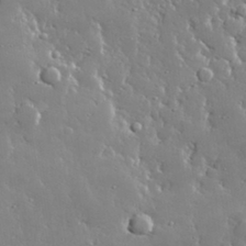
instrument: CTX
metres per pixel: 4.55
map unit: lHvf
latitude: 32.4034
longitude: -92.9135
